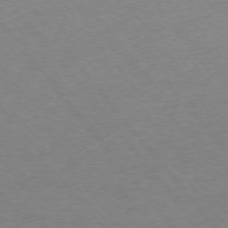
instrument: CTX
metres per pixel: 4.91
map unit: Ap
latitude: -75.8234
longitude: -95.1026
